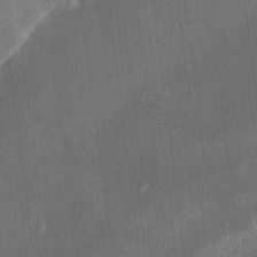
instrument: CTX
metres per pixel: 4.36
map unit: HNhu
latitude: 4.0633
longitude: 7.4265
